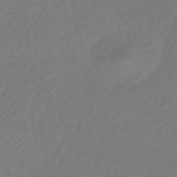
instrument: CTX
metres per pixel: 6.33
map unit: HNhu
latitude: -43.5588
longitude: 89.7477
